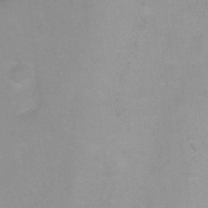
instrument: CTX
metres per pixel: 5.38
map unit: Ht
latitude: 1.7260
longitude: -35.6505
